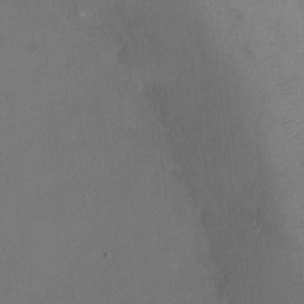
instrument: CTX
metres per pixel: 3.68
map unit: Ht
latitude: -5.7288
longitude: -29.0836
